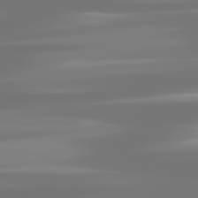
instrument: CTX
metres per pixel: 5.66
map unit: lApd
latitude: 83.1025
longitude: -130.6491
